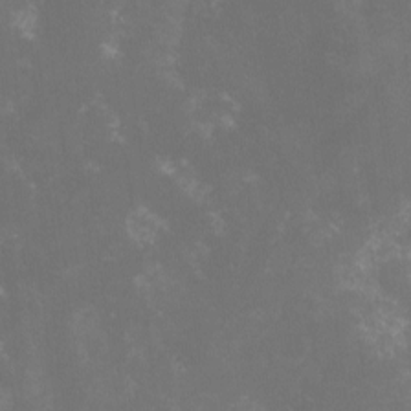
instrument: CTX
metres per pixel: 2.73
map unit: lHvf
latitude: -13.7856
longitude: -101.1781
